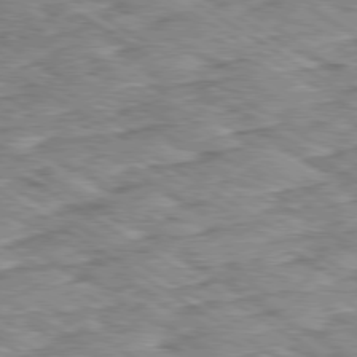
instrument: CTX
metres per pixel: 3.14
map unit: Ap
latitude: -80.0283
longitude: -49.4426
